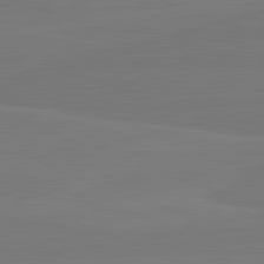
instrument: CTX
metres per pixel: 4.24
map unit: lApd
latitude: 82.2900
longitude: 164.8975
